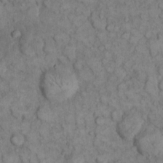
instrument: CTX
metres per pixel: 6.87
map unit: eHh
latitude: 12.2145
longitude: -64.5546
